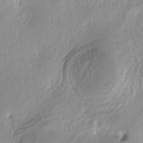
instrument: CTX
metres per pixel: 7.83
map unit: lAa
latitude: -4.7085
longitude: -125.5560
